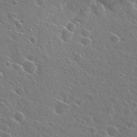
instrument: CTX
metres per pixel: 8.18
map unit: Hto
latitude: 26.1578
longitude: -46.8002
